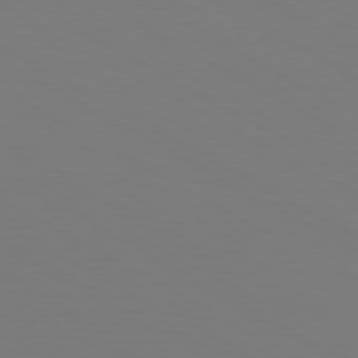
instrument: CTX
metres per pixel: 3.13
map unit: Hpe
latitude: 78.7624
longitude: -119.6883
